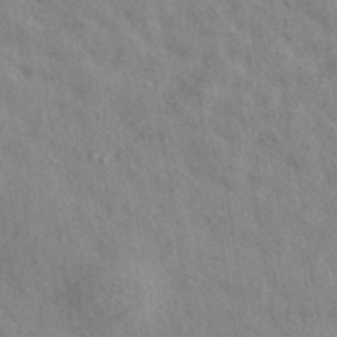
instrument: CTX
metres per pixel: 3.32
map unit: eAb
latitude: 39.2537
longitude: 112.5763
